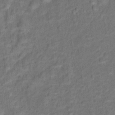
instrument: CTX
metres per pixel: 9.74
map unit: Hto
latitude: 15.8962
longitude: -39.9528
